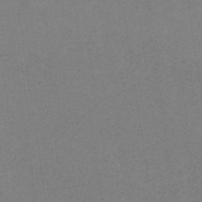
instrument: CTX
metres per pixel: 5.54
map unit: HNb
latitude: -34.5196
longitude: 54.5196
